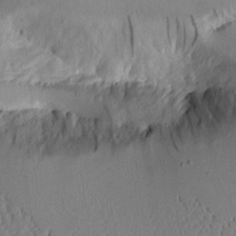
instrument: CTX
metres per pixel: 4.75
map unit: Aa
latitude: 11.8772
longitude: -127.1592
